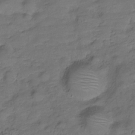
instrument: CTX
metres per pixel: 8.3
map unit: Hve
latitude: -27.9556
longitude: 91.3321
